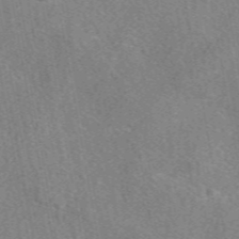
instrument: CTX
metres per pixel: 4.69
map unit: eAb
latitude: 48.8380
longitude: 110.6140
